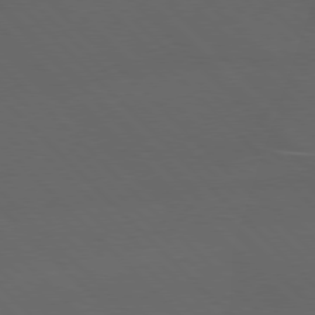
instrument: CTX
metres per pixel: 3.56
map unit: Hpe
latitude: 77.1025
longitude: -125.8772
